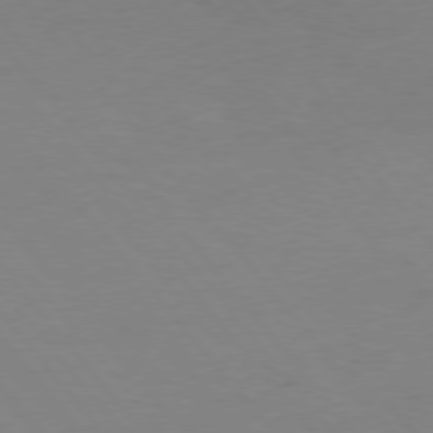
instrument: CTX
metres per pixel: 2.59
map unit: Hpe
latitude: 75.5182
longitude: -145.0269
